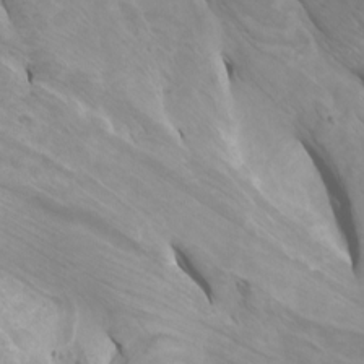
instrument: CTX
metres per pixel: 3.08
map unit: Htu
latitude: -6.4062
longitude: -75.5371
